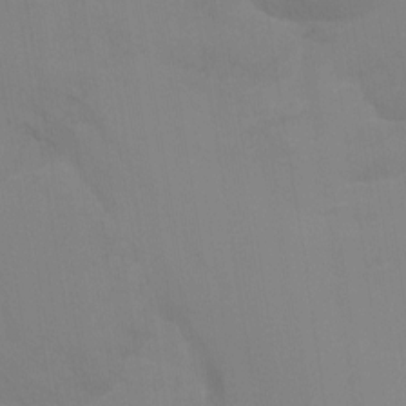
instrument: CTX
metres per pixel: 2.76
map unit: Nhu
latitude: -14.1984
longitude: -63.9906
